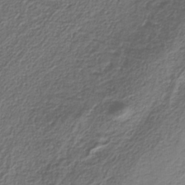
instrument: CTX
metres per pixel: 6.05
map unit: eAb
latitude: -38.1795
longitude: 52.8408
